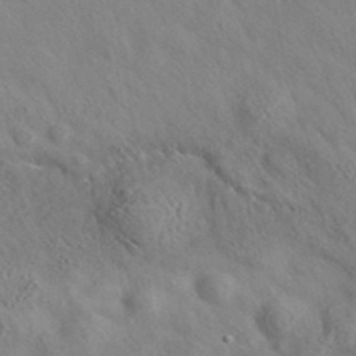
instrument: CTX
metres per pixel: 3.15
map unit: eAb
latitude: 35.2159
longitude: 110.1794
